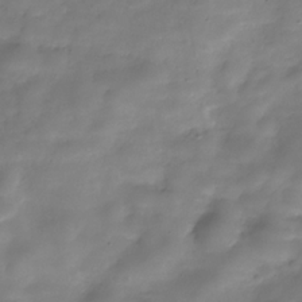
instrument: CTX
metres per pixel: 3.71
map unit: Hve
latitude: -30.2928
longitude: 94.1039
